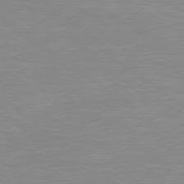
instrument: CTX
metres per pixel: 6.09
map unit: Hpe
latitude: 78.8758
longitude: -121.7639
